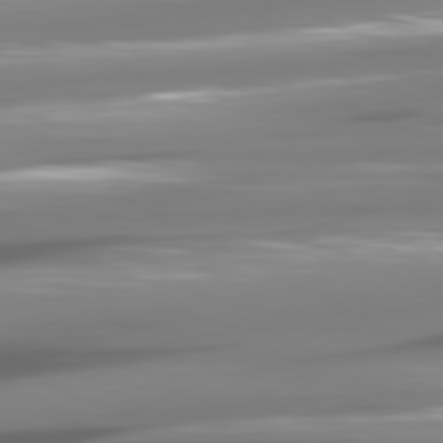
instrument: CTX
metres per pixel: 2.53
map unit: lApd
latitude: 80.5924
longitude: -145.0647
